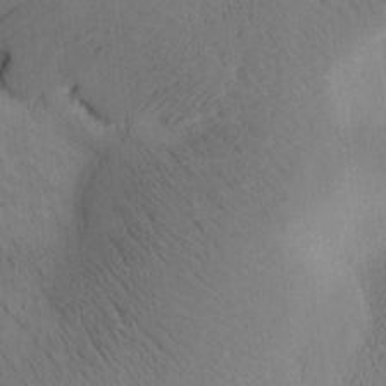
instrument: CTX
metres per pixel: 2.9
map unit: Htu
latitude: -0.7086
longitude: 172.6518
